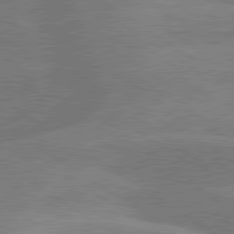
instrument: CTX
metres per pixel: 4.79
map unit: lApd
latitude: 79.8584
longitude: -122.2145
